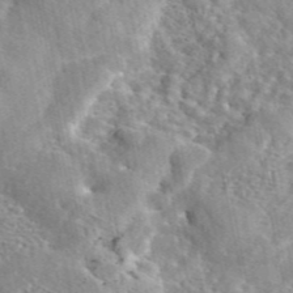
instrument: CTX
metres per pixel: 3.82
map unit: eAb
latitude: 44.9891
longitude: 112.1039
